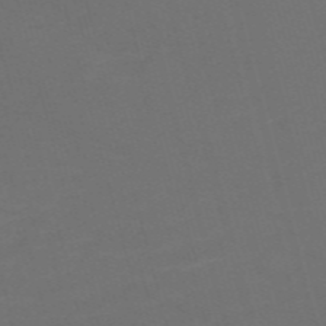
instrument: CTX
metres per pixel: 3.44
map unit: Nve
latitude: -59.3509
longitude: 58.2361
